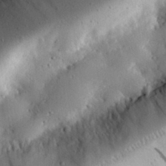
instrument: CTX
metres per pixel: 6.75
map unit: lHvf
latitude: 32.1389
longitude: -84.8380
